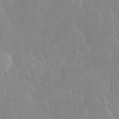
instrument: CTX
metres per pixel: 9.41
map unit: Nhu
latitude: 30.4790
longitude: -59.2726
